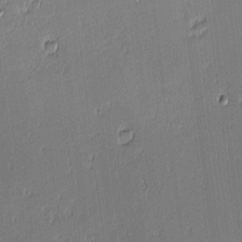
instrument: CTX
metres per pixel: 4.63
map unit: eHh
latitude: -3.3320
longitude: -82.5734
